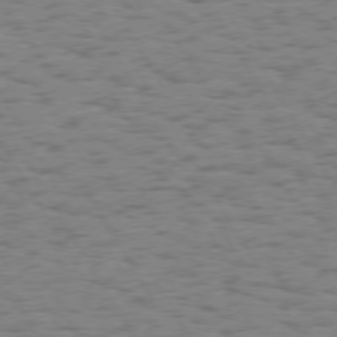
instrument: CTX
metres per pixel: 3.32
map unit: Hpe
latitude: 73.8017
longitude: -135.8205
